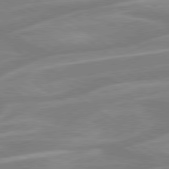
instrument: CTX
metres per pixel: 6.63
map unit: lApd
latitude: 79.3482
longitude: -122.2711
